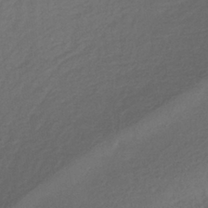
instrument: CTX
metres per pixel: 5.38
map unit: lHb
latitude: -38.8597
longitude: 71.0487
